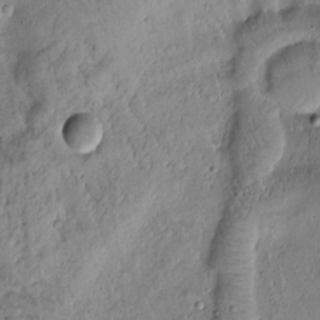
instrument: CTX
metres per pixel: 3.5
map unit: Htu
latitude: -1.9179
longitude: 171.1242
